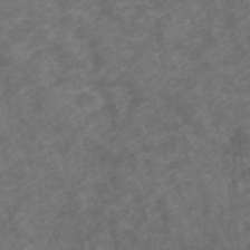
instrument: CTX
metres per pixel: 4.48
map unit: ANa
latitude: 43.2159
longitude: 27.0486
